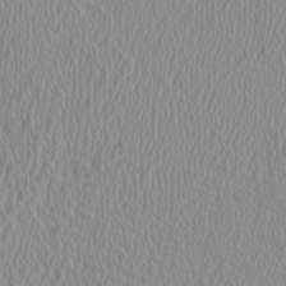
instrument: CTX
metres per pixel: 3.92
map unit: HNhu
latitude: -0.9920
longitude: 1.3888
